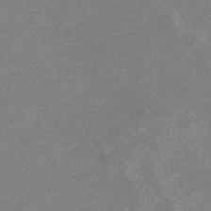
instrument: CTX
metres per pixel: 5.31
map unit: eHb
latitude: -37.7099
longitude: 77.1242
